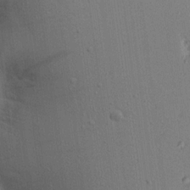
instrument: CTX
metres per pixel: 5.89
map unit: Aa
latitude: 17.1781
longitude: -148.7624
